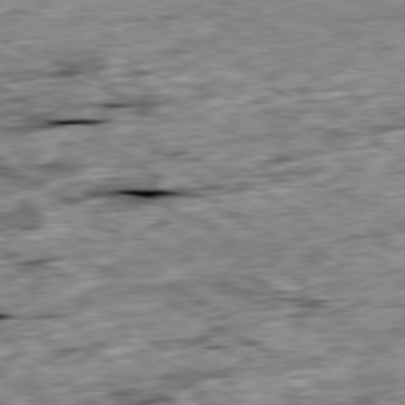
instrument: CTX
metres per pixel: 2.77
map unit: Ap
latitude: -80.2929
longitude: -89.4427
